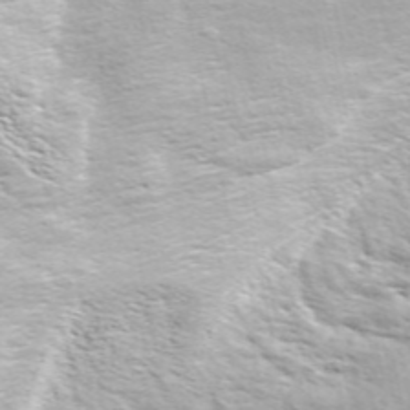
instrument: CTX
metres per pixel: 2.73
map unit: ANa
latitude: 48.8758
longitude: -75.3104
